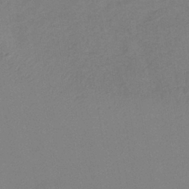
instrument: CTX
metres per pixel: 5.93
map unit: lHb
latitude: -38.1417
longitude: 69.0486
